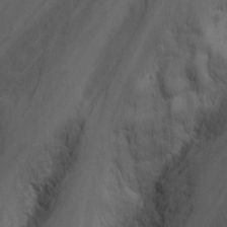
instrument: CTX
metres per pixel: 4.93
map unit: Nhu
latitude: -8.1228
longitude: -68.1955
